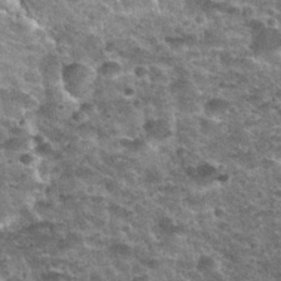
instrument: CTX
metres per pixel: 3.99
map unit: Nhu
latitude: 32.2900
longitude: -52.5168
